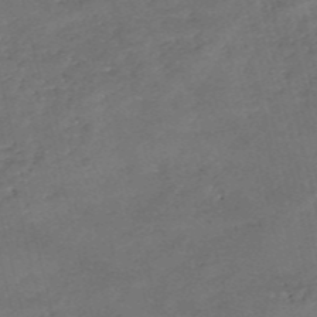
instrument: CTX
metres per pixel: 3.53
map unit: eHh
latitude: -54.8975
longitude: -91.0458
